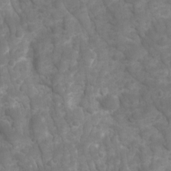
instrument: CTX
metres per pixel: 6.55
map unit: Ave
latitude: 16.7246
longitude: -132.3845
